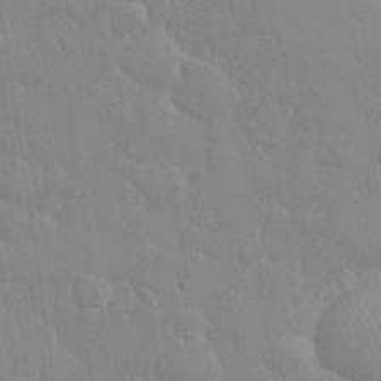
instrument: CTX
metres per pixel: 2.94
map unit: eHh
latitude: 32.6868
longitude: -60.1200
